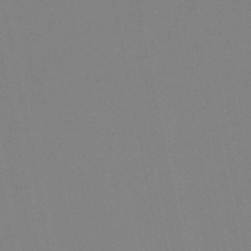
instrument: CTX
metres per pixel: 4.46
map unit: lHb
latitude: -48.8597
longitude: 79.8422
